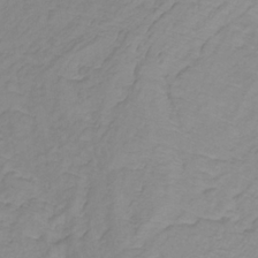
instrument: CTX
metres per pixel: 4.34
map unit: lHb
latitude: -31.5399
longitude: 65.6533
